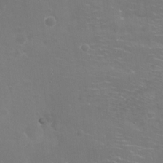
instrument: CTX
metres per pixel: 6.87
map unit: Ht
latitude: -14.6141
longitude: -40.6112
